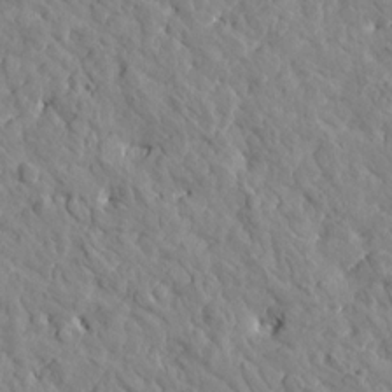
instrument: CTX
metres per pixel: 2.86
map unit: Htu
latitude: 1.7260
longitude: 179.1242
